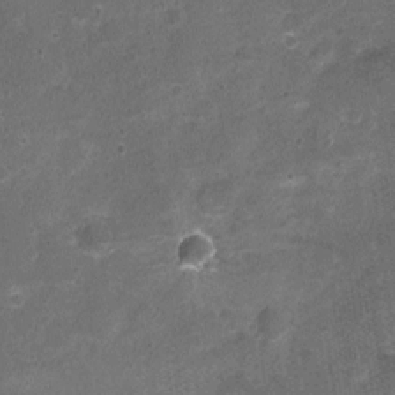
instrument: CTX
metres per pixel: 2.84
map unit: Nhu
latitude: 3.2348
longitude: -17.2537
